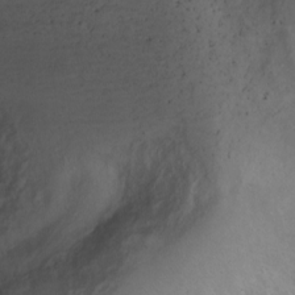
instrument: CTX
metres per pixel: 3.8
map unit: Ht
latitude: 0.6490
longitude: -34.9513
